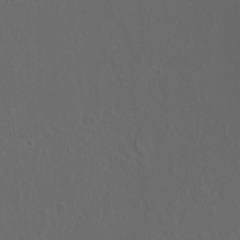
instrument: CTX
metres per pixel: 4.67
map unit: Nhu
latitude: -7.1053
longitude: -75.4993
